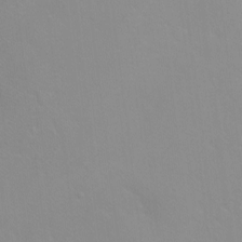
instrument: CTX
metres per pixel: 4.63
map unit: Ht
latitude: -8.0661
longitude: -37.5938
